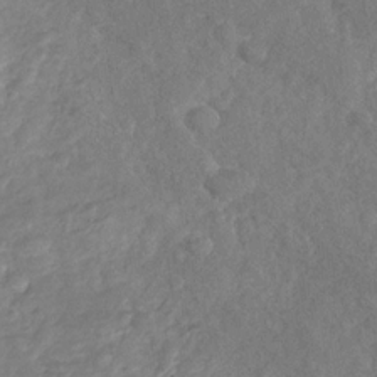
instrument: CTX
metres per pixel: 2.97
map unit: Nhu
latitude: -30.7652
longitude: -60.4601
